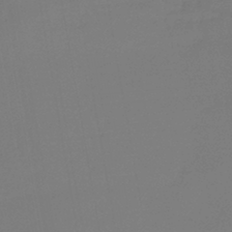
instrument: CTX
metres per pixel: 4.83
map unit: lHb
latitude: -42.8596
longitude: 59.7855
